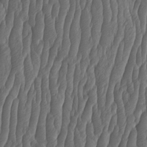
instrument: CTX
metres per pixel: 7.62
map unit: HNhu
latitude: -1.3699
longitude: 13.5777
